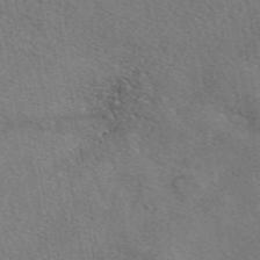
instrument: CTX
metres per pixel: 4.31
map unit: eAb
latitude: 50.4034
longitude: 110.2739
